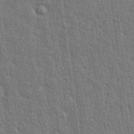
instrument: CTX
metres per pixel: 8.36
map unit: Nhu
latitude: 28.5546
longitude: -68.2901
